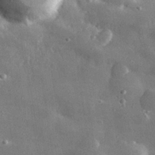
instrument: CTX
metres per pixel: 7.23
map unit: lHvf
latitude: 31.2159
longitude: -89.0459
